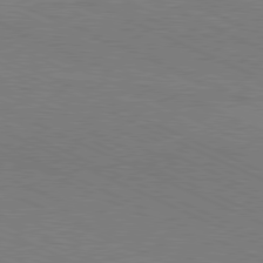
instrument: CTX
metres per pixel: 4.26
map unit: Hpe
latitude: -81.6911
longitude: 14.8786
